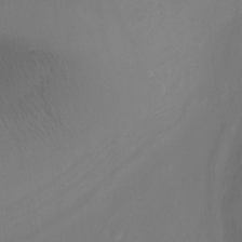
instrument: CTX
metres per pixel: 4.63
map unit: Nhu
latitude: -17.2943
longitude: -47.8962
